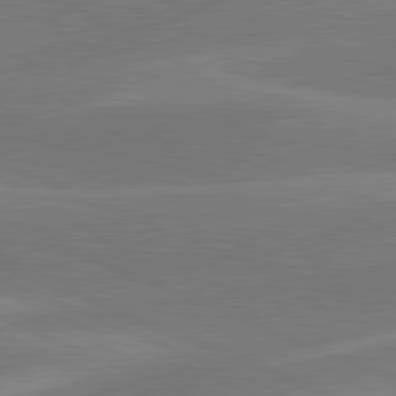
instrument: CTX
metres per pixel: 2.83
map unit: lApd
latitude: 81.5182
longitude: 124.4629
